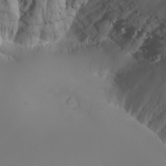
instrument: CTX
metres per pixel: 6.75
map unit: eHh
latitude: -4.7652
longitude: -87.2159
